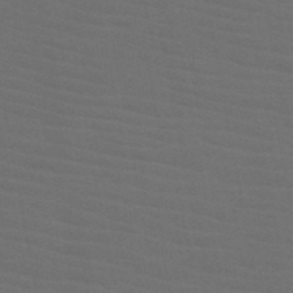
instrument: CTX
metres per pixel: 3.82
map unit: HNb
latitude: -50.2928
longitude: -46.2523
